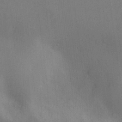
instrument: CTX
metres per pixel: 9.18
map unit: Nve
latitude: -7.9367
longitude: 174.3873
